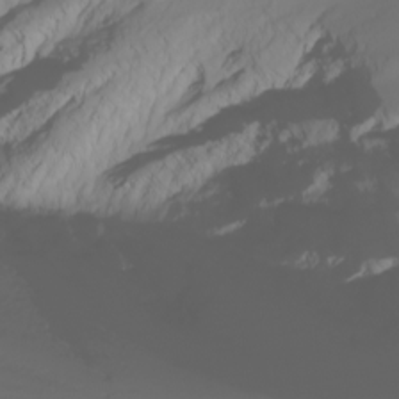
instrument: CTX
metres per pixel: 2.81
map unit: Nhu
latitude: -6.6896
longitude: -83.7260
